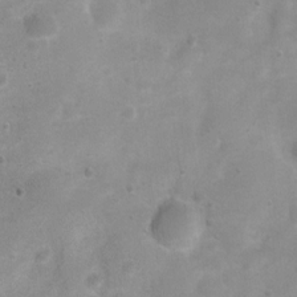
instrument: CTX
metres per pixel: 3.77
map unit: Ht
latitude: 4.9702
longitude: -21.1592
